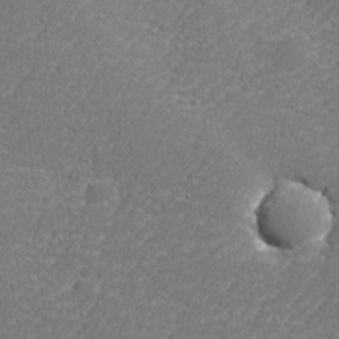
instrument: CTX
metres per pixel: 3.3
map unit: lHvf
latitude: 25.0647
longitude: 141.3887
